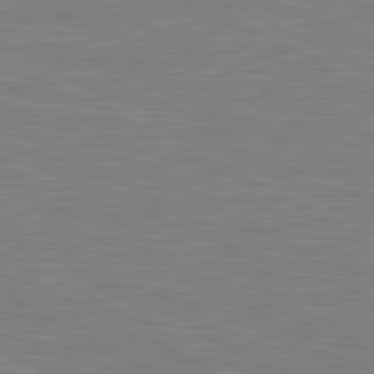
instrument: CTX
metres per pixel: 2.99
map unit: lApd
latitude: 81.0647
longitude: -169.2348
